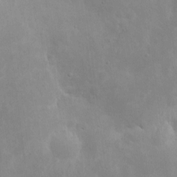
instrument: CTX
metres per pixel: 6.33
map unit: eHh
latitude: 8.2712
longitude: -72.5735
